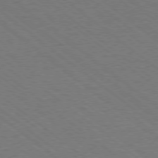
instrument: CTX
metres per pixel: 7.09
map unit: Ap
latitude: -78.8597
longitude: -83.7260
